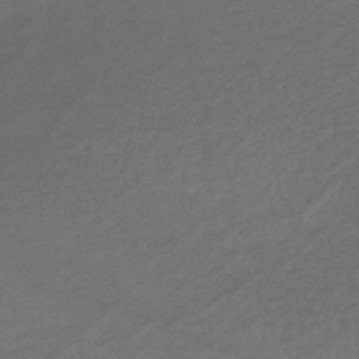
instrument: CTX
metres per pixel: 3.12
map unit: lHb
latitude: -42.9163
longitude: 73.4076
